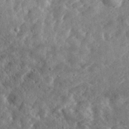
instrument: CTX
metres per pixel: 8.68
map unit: eHh
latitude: 31.4238
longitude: -75.4238
